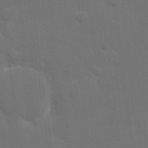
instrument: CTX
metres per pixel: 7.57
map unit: eHh
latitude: 19.3859
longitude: -67.0269
